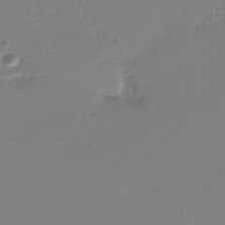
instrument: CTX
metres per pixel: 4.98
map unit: eHh
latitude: -42.3306
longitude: -33.0081
